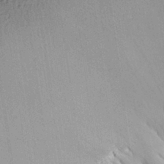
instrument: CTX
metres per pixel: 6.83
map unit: Aa
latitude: 27.9150
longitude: -143.7450
